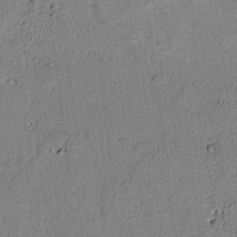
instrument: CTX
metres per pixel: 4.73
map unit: lAvf
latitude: 6.7057
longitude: 168.3684
